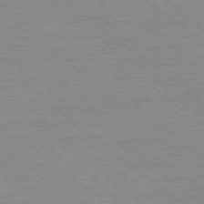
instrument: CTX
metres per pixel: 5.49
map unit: Ap
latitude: -78.4440
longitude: -83.5560
